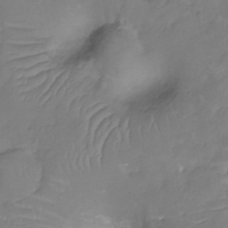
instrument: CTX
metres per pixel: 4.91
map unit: Nhu
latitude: -11.8989
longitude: -22.7057
